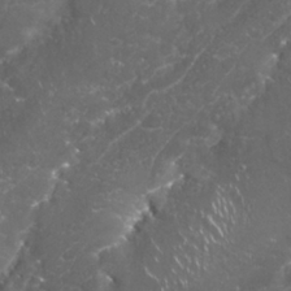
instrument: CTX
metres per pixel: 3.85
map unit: Nhu
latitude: 26.9325
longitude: -60.9324
